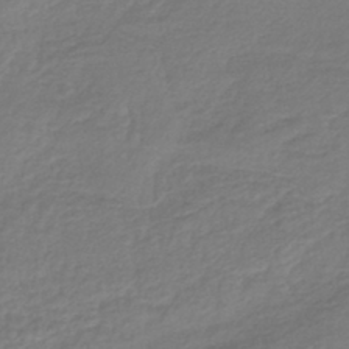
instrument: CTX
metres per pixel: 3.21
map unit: lHb
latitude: -41.3132
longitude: 72.6329
